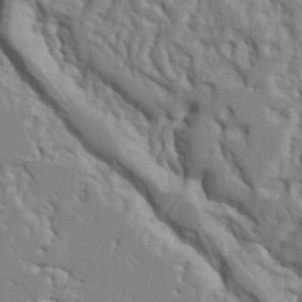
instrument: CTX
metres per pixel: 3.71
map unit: Ht
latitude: 8.6302
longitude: -76.9891
